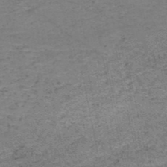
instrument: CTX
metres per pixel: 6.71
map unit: HNb
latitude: -50.9353
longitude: -51.7638
